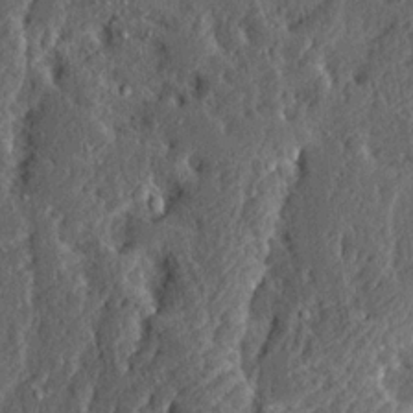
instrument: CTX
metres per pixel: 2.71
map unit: Ave
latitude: 14.2334
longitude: -137.4238
